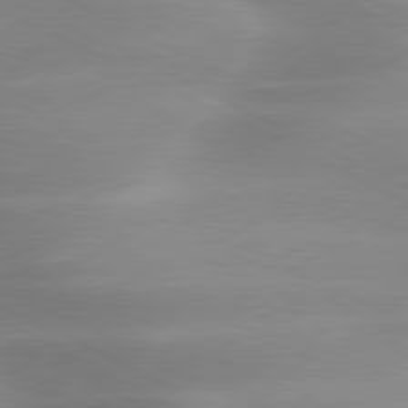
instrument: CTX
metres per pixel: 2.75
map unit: lApd
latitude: 79.6883
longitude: -120.4223
